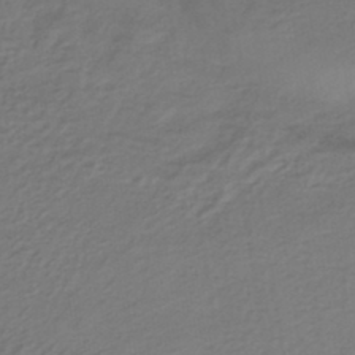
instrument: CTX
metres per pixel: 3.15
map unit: HNhu
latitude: -43.2753
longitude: 97.4455
